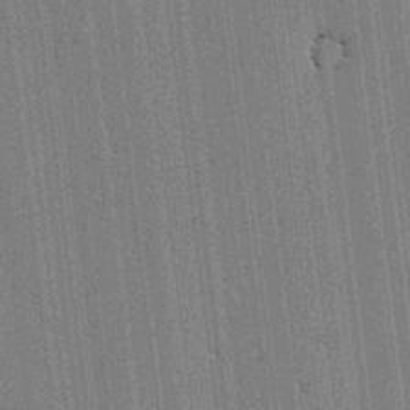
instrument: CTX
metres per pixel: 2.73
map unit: lAvf
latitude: -1.2187
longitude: -107.9717
